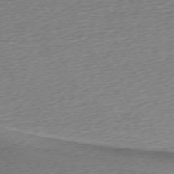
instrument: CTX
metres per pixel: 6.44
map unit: Ap
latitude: -72.9919
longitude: -68.3278
